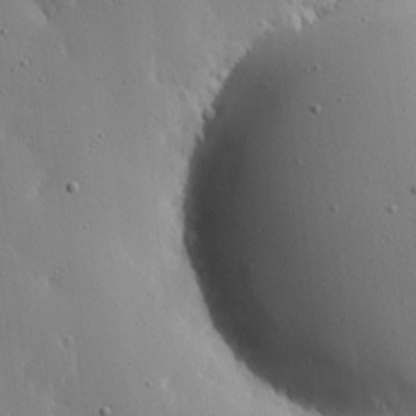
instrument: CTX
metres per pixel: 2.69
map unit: lHvf
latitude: 18.5168
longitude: -117.3482
